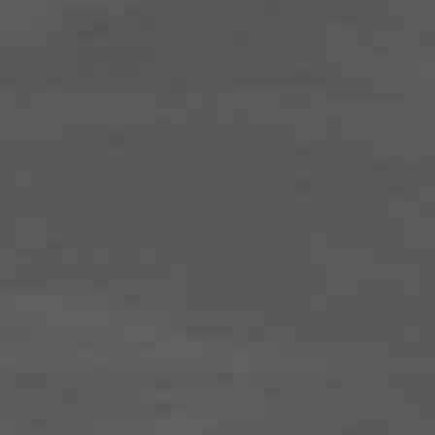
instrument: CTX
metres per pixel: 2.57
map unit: Hpe
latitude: -78.9163
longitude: -16.6868
